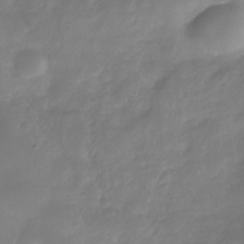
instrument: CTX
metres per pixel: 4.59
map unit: Nhe
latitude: -39.0864
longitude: -118.1011
